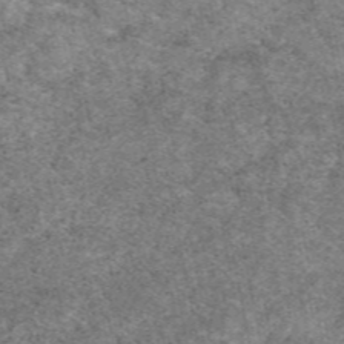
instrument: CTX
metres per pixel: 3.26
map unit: eAb
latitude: 48.4601
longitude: 114.5385
